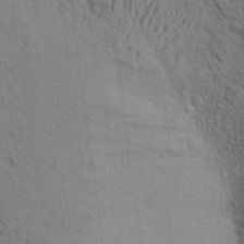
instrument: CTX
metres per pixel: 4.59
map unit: Aa
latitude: 18.9324
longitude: -149.2915
